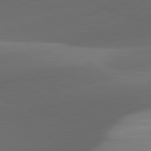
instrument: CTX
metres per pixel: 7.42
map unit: lApd
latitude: 81.9717
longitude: 129.4832
